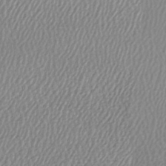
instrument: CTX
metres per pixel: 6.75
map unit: lHb
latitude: -41.1431
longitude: 69.9367
